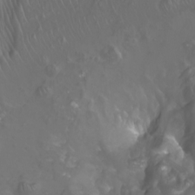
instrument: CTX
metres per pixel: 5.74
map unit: Nhu
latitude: -8.5763
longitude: -93.1214
